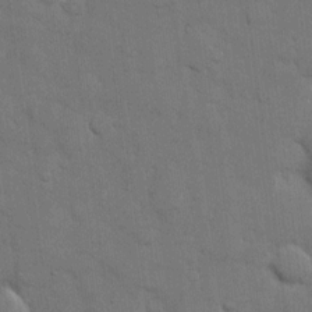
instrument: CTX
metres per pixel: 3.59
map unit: eHh
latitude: 11.6694
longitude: -67.3859
